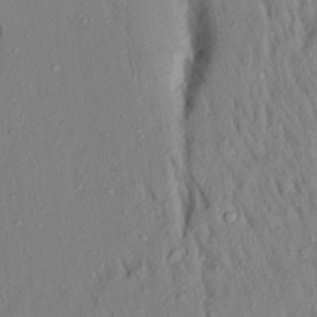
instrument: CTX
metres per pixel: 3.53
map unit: Aa
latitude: 18.5168
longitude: -148.6302
